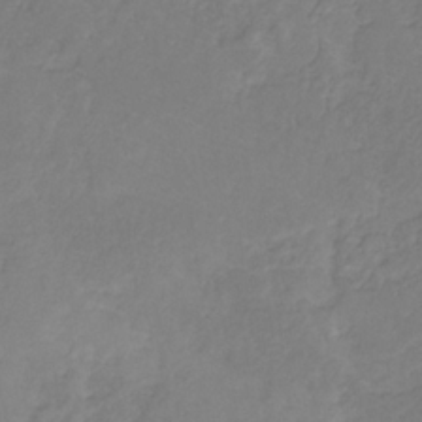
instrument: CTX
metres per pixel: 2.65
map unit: HNb
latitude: -31.4832
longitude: 61.6722
